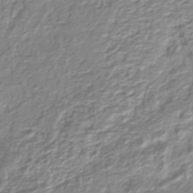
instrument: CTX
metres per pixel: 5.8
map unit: lHb
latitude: -39.0109
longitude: 58.7652
